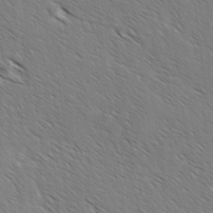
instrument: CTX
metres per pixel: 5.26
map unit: lAvf
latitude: -2.9730
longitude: -113.3293
